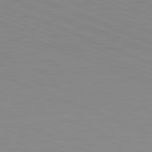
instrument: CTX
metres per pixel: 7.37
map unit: lApd
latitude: 81.7639
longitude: -169.6505
